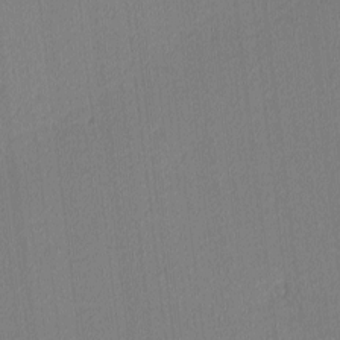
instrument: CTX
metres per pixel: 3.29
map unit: Ave
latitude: 3.5938
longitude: -114.3656
